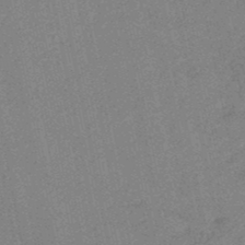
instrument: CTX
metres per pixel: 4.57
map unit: HNb
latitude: -48.6708
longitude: 58.9919
